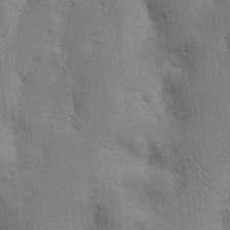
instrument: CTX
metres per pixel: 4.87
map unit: Nhu
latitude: 16.2712
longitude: -74.8569
